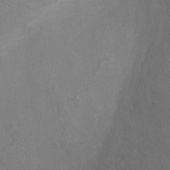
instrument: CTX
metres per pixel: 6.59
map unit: Ht
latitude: -4.0283
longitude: -18.8191
